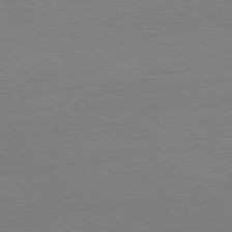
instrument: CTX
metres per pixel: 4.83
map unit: Ap
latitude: -78.4629
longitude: -66.2900
